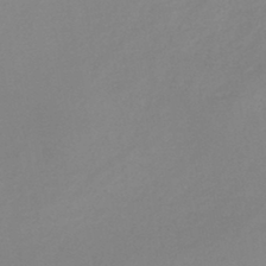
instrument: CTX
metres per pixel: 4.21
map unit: HNb
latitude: -43.9745
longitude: -40.3845
